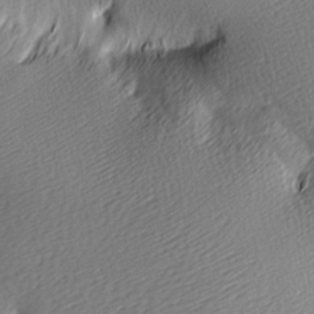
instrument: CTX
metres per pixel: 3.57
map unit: lAa
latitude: -9.5777
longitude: -125.9528
